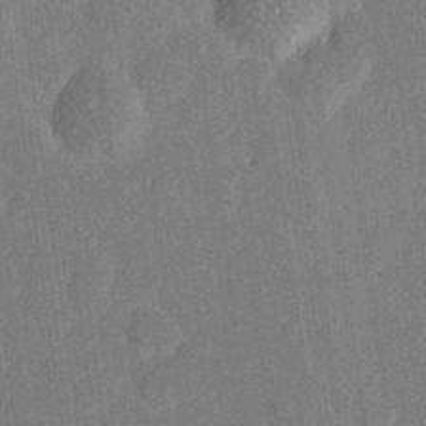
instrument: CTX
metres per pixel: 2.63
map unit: Hve
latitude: 26.4034
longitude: 144.5385
